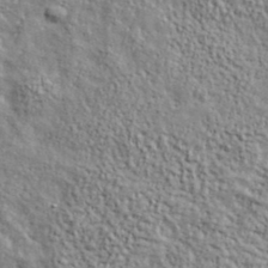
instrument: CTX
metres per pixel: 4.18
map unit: lHvf
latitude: 39.0458
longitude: -90.3845
